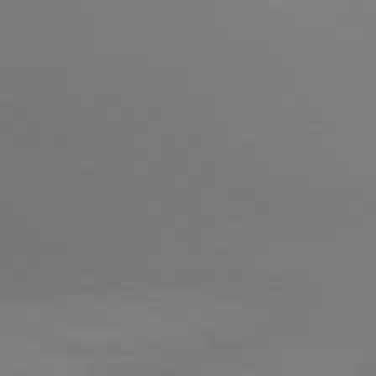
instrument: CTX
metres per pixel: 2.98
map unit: lApd
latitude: 80.6868
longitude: 137.9556
